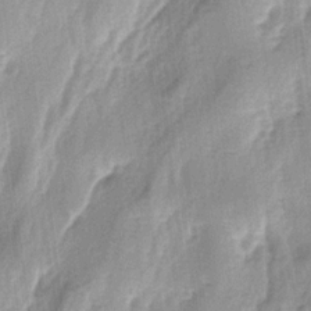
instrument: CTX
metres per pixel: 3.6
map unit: lAa
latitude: -4.8219
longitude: -125.1214
